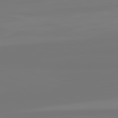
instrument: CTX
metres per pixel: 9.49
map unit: lApd
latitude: 81.9339
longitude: -176.8947
